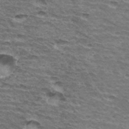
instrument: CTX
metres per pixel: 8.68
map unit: Hto
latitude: 34.8380
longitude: -42.8191
